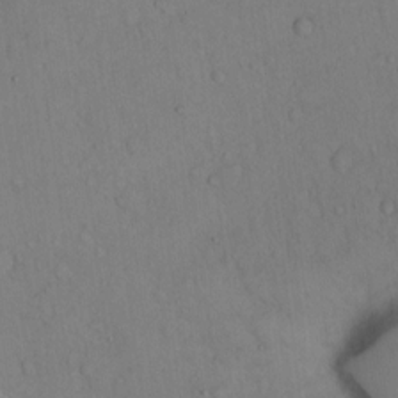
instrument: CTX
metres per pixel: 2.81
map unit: Hto
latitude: 13.0648
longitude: -56.5545
